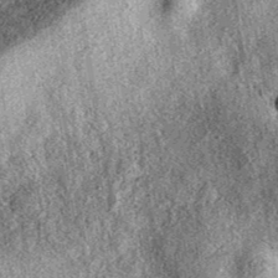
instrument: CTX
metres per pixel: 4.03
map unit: eAb
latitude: 38.7246
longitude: 109.1242
